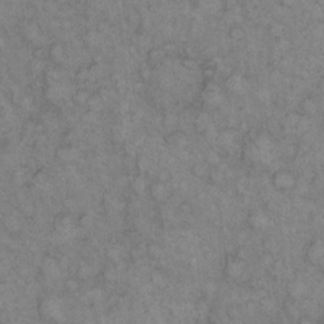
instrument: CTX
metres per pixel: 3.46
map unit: eHh
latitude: 13.3104
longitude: -64.0633
